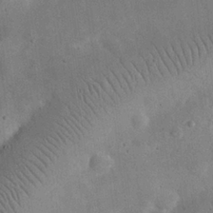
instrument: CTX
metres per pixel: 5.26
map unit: eHh
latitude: 25.3292
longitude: -68.3278
